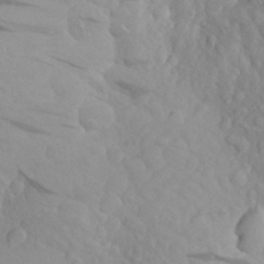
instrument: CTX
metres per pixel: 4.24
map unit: Aa
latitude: 25.6882
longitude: -147.8206
